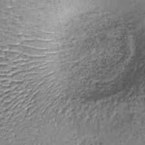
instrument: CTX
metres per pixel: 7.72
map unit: lHb
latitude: -38.4440
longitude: 64.8786
